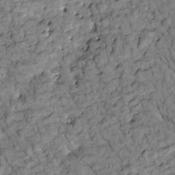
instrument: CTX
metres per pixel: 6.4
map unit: Htu
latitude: -1.8990
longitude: 173.7666
